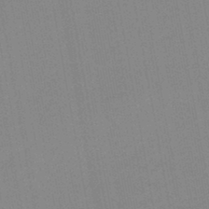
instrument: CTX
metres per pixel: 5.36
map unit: lHb
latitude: -44.4251
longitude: 63.4454
